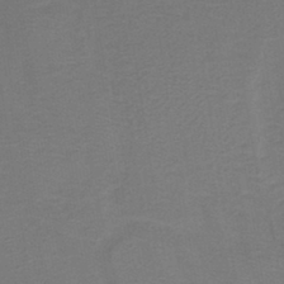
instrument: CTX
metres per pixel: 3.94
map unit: HNb
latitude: -43.2564
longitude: 49.2376
